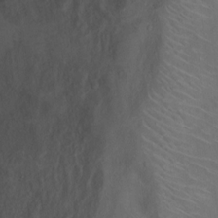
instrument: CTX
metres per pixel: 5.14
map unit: Nhu
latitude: 13.8583
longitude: -36.3845
